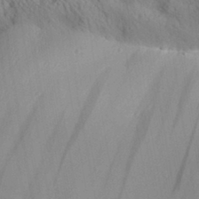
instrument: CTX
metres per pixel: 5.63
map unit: Aa
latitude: 31.9339
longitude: -137.5938
